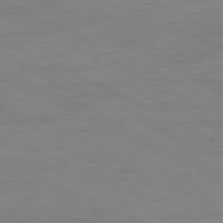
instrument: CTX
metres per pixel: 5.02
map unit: Ap
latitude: -77.7478
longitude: -74.7246
